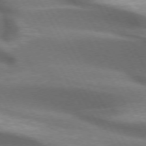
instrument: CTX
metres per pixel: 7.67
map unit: lApd
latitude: 72.8947
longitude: -50.8758
